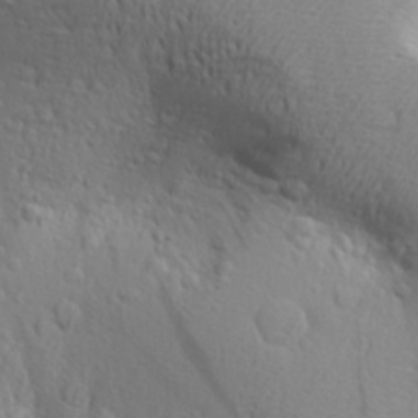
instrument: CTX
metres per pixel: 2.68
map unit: Aa
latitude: 29.2348
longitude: -139.7639
